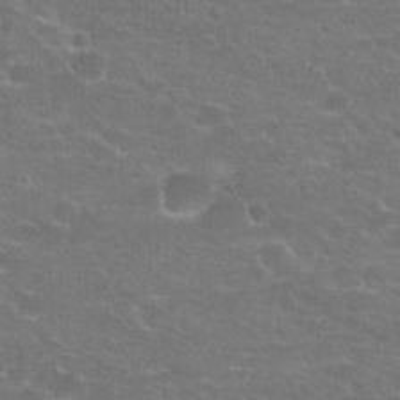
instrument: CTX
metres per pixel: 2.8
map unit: Hto
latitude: 21.7450
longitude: -43.7261
